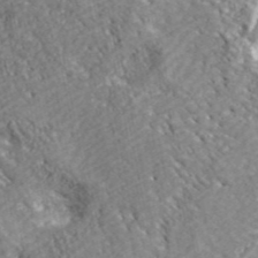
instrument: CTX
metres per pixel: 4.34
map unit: ANa
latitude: 43.5371
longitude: -86.2900
